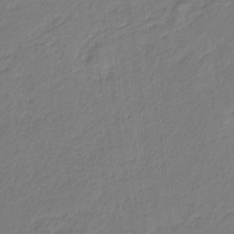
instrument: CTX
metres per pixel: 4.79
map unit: eHb
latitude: -30.3684
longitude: 67.0675
